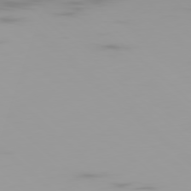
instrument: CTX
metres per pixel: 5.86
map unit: Ap
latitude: -79.4265
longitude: -69.5938
